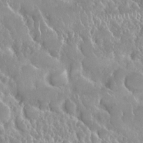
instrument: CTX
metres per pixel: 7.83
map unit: Nhu
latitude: 24.8380
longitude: -60.5357
